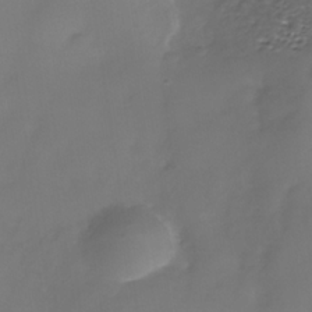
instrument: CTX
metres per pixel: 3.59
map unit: Nhe
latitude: -35.9367
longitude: -86.9325
